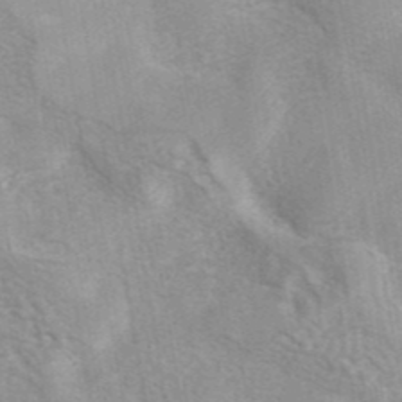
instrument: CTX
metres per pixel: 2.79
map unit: eAb
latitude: 41.5749
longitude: 107.3132
